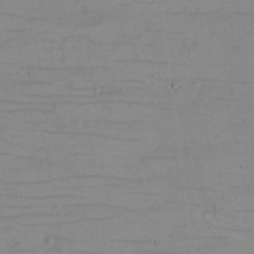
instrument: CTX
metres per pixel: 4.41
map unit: eHh
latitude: -5.4832
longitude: -80.9136
